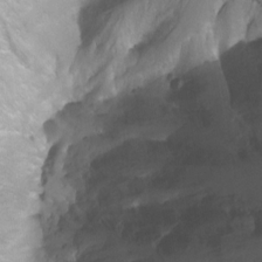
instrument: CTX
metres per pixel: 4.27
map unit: Ht
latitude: 1.4426
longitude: -35.8205
